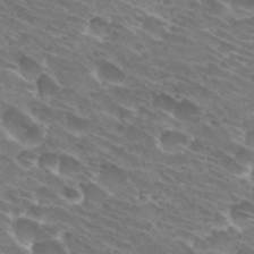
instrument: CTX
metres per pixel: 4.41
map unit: Hto
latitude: 31.2726
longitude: -44.1389
